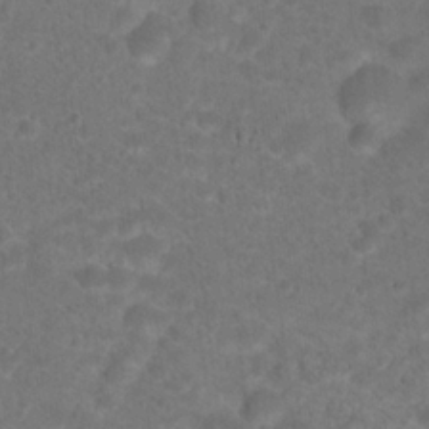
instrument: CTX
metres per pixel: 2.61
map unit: Hto
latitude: 19.0836
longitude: -38.9325
